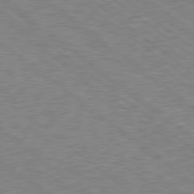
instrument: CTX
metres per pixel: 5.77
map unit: Hpe
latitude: 78.6680
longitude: -171.1025
